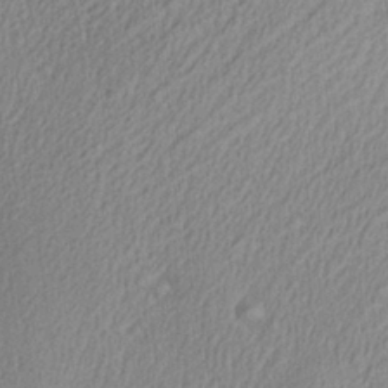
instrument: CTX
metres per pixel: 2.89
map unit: Aa
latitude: 28.3467
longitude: -137.0837
